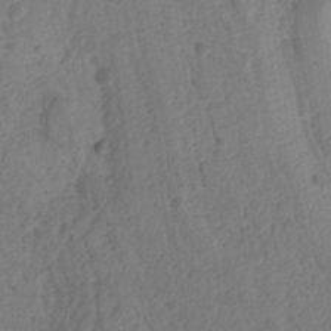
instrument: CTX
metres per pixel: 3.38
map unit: Ht
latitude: 11.1403
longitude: -74.5924
